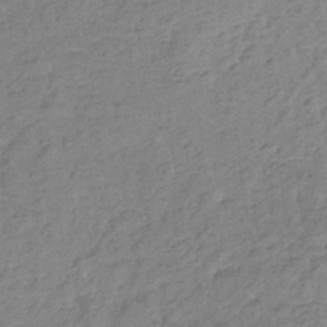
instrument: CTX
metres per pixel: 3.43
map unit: eHb
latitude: -32.6708
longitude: 73.2943
